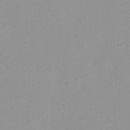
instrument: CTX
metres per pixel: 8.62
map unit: Ht
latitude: 3.7071
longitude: -22.8191
